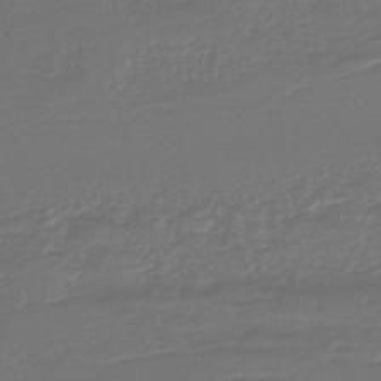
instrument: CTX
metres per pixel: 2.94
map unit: lHb
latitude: -43.5399
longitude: 78.1039
